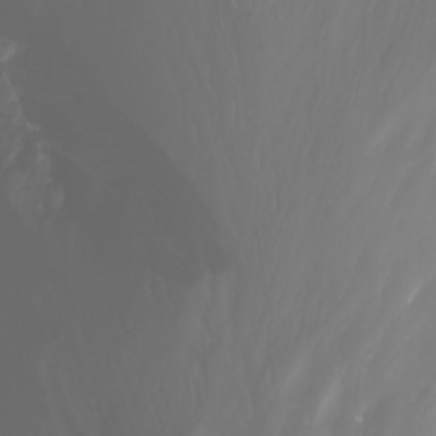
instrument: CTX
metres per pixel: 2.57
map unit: Nhu
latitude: -11.5777
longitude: -64.3089
